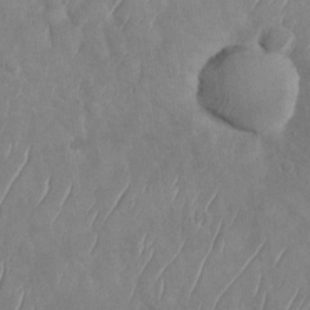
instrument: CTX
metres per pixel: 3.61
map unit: Nhu
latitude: -29.8800
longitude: -59.5560
